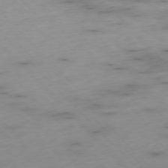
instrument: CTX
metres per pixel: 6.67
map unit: Ap
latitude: -76.8219
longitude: -91.5749
